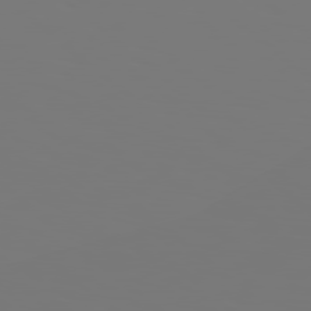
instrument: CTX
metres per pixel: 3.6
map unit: Hpe
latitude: 78.3845
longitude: -177.5749
